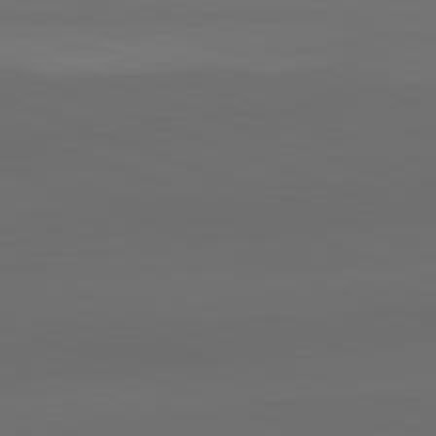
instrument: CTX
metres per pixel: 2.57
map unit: lApd
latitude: 82.2144
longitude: 135.3321
